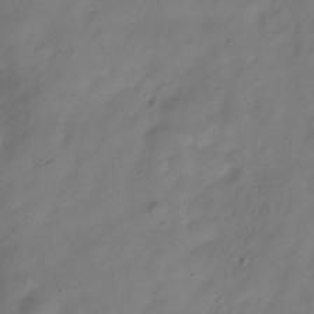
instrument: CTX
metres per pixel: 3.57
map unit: Hve
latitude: -31.5588
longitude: 92.3684
